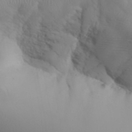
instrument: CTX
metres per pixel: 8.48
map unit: Aa
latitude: 32.5357
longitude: -141.8394
